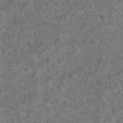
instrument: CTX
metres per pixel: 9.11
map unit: Hto
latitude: 19.3859
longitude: -43.8206
